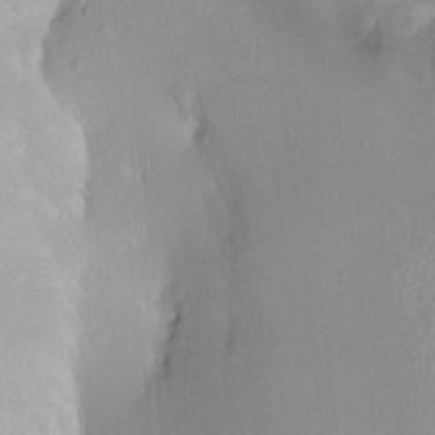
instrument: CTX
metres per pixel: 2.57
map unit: HNhu
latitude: 3.6316
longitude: 3.6910
